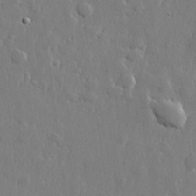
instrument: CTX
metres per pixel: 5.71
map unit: lHvf
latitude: 22.7246
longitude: 144.8597
